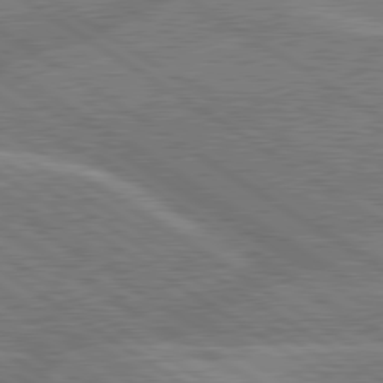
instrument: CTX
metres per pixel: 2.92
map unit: lApd
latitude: 79.8206
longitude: -145.6316
